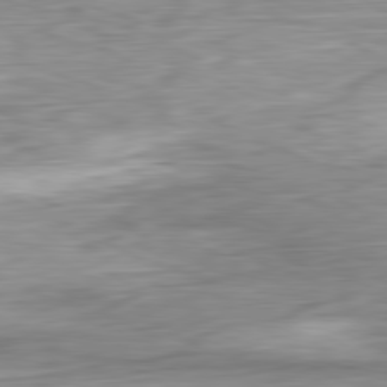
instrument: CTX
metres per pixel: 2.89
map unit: Ap
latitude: -81.5966
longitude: -67.4426
